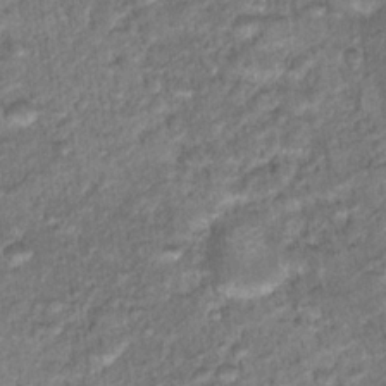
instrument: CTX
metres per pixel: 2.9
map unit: Hto
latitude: 17.9339
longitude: -36.8569
